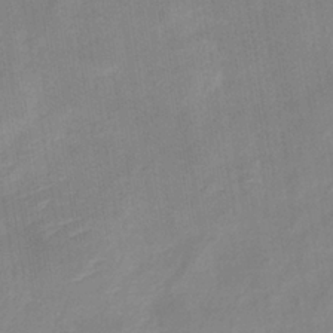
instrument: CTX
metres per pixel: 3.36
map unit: eHb
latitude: -36.5195
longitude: 74.2173
